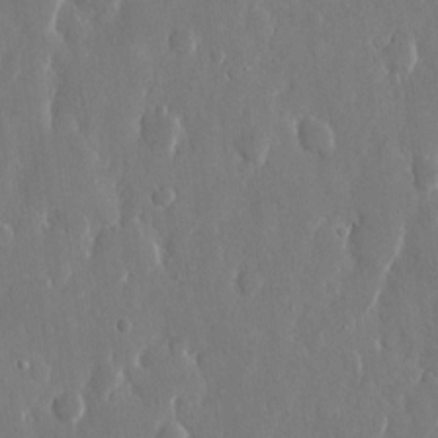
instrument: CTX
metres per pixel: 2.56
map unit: eHh
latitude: 13.5749
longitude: -71.3670
